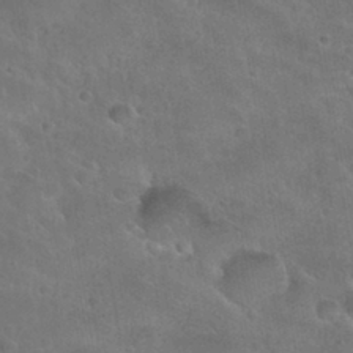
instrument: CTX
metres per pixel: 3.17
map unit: Nhu
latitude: 30.6680
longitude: -53.6883
